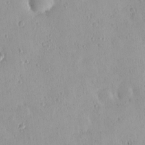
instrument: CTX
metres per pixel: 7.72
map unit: eHh
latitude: 0.1577
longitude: 18.5763
